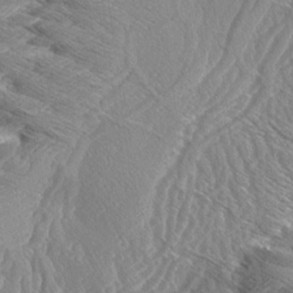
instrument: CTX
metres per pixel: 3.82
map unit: Aa
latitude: 8.6491
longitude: -134.8758
